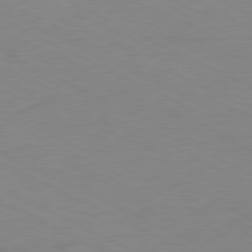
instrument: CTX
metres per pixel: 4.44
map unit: Ap
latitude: -78.5951
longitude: -72.0255
